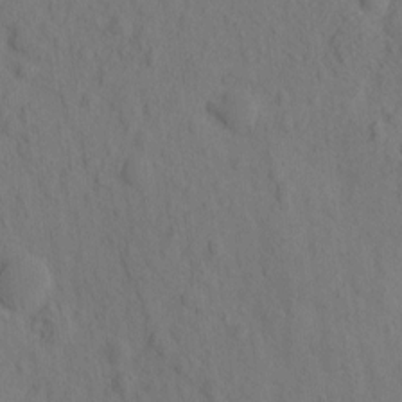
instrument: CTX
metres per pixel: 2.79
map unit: eHh
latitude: -1.1620
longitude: 17.9178
